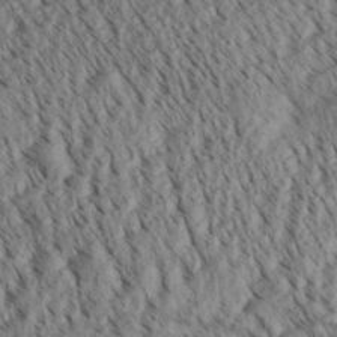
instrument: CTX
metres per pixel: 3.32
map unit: Aa
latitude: 30.5735
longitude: -138.2333
